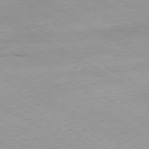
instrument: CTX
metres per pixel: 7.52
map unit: Hpe
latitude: -80.4062
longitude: 20.2739
